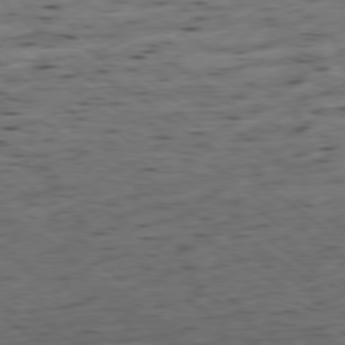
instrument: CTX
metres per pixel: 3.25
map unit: Ap
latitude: -78.8219
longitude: -79.7072
